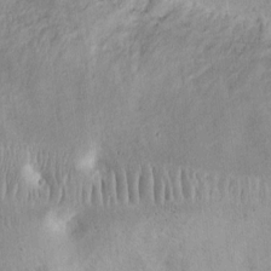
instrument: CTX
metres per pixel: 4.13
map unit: eHh
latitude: 13.8583
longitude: -72.1578
